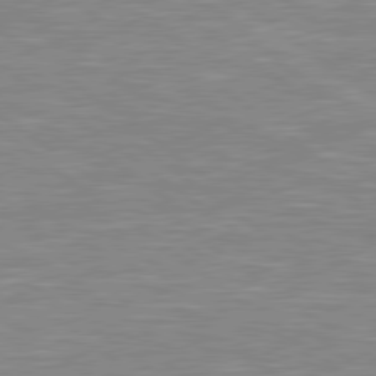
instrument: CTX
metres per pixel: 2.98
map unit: Hpe
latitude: 79.1592
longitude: -121.3482
